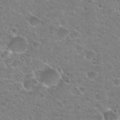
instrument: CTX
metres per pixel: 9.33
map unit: Hto
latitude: 23.1970
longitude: -43.4049
